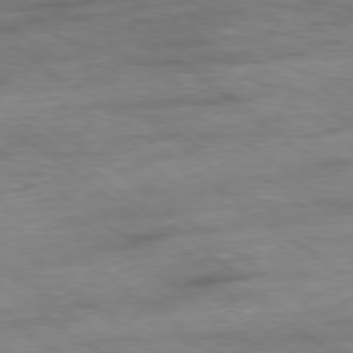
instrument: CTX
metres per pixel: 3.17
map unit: Ap
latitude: -79.0675
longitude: -91.7828
